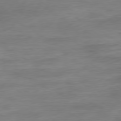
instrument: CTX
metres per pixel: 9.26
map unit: Hpe
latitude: -80.2551
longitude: 24.3495
